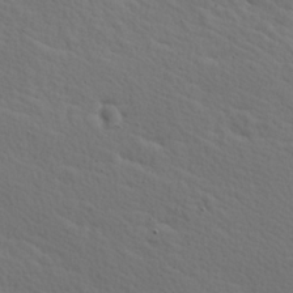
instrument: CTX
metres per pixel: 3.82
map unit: Hve
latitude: 25.5938
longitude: 145.5021
